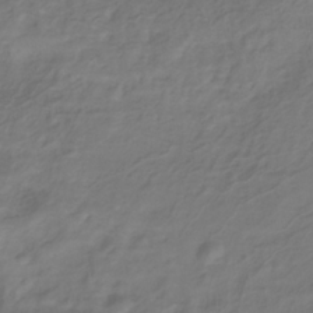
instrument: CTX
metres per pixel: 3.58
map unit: ANa
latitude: -37.8422
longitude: 97.9367
